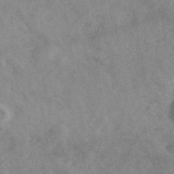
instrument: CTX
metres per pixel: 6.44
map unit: ANa
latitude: 43.3104
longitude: 26.7085
